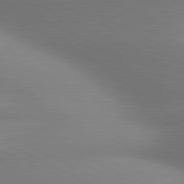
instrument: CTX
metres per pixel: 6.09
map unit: lApd
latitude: 80.7624
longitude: 131.6911
